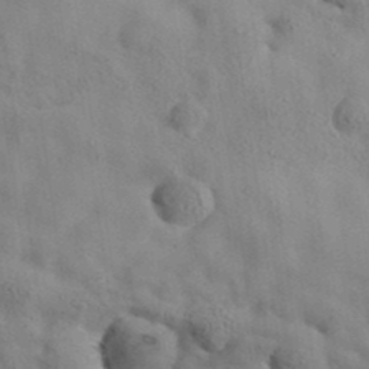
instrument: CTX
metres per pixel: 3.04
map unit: eAb
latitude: 35.0080
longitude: 108.6518
